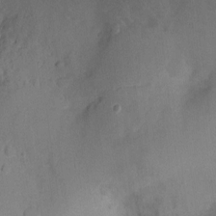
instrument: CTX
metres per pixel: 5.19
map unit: Ht
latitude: -5.2754
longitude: -19.4237
